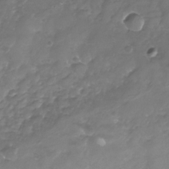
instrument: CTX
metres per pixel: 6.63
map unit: Nhu
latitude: -24.5763
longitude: -56.9513
